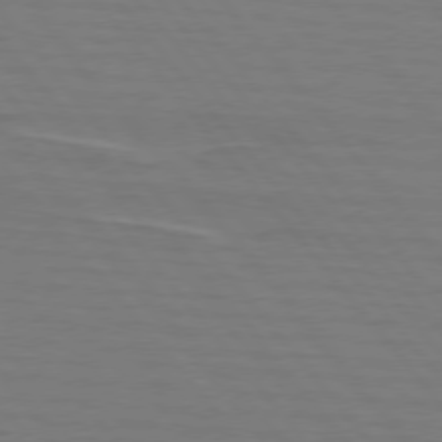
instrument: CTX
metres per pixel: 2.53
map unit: lApd
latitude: 75.9717
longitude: -80.2333
